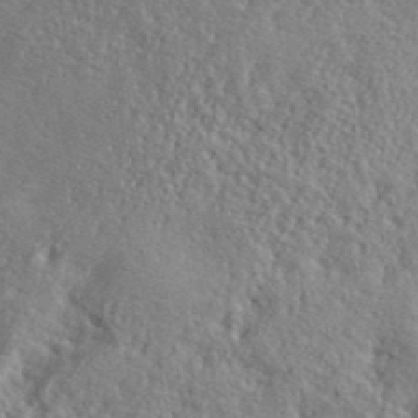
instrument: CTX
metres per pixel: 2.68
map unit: lHvf
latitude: 41.0269
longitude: -88.3846
